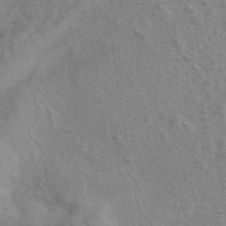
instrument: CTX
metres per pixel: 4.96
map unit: eAb
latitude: 41.5371
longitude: 104.8030
